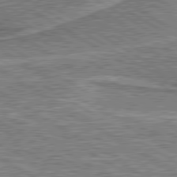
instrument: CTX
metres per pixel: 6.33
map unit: lApd
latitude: 80.1578
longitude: 172.2928
